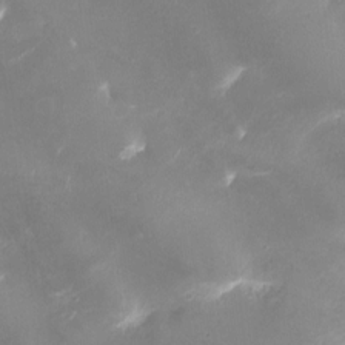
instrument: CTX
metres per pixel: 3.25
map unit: Ht
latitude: -16.9164
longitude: -44.7057
